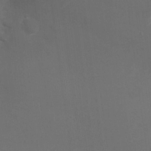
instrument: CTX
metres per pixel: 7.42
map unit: Nhu
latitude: -23.9556
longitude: -72.2712
